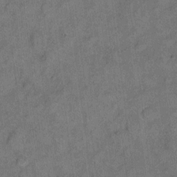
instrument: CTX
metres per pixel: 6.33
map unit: eHh
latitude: 9.9150
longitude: -63.8584
